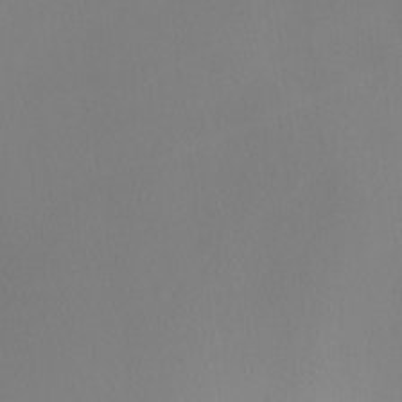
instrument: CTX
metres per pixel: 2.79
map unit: Nhu
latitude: -7.8800
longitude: -95.3671
